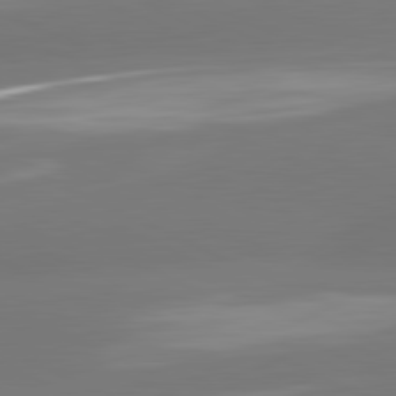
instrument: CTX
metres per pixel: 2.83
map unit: lApd
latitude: 81.6694
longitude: -164.1956
